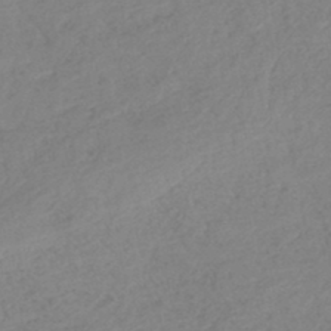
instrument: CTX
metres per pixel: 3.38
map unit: lHb
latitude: -44.1417
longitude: 71.4266
